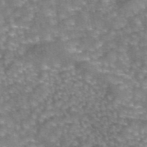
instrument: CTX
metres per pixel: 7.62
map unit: eAb
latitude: 44.5546
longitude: 104.7841
